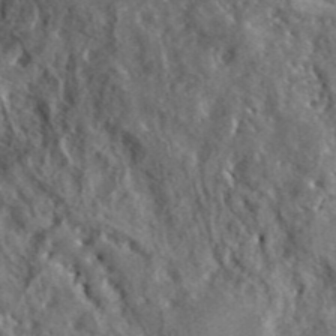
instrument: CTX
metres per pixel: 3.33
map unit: lHvf
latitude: 41.4993
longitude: -89.3293
